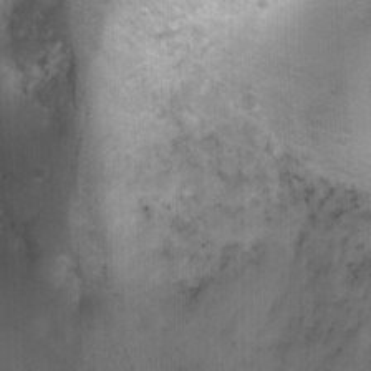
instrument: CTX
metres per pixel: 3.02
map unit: Ht
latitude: 4.7624
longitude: -22.2900
